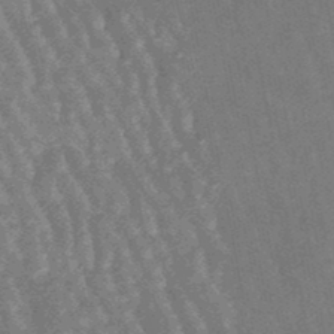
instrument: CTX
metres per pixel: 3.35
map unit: lHb
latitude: -47.3509
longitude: 78.6707
